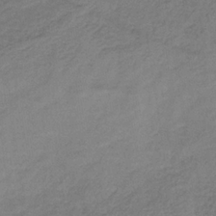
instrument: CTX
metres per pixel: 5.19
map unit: HNb
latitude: -32.4818
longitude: 56.3873
